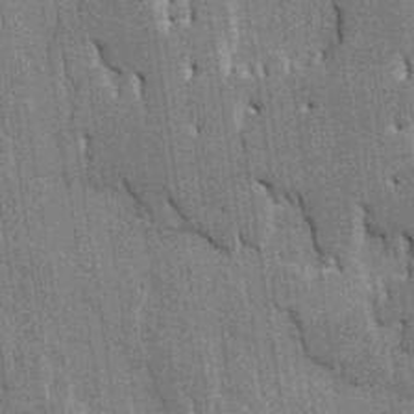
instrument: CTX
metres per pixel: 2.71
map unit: HNhu
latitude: 4.1389
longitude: -8.0822
